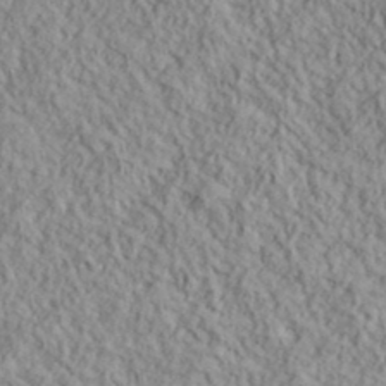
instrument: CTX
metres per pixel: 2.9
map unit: lHvf
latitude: 39.1214
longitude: -90.1011
